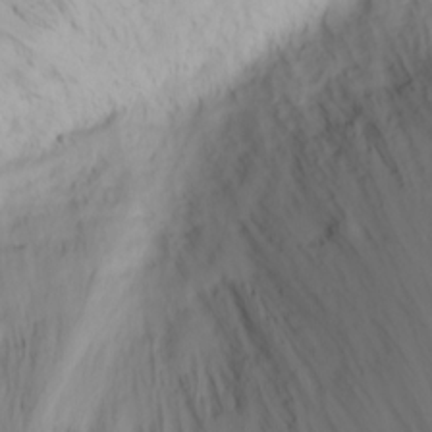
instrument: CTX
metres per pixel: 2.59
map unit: Nhu
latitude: -4.2172
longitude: -84.1389
